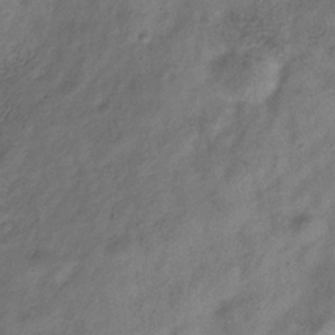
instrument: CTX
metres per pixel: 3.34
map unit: Hve
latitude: -33.9745
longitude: 89.5777
